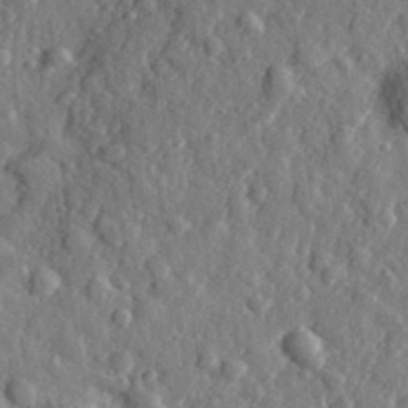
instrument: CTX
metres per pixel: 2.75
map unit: eHh
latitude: 35.0647
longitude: -80.5735
